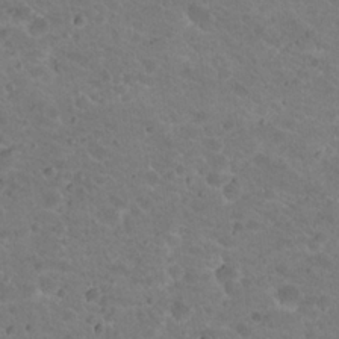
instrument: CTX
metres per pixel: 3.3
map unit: Hto
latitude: 19.4048
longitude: -33.0081
